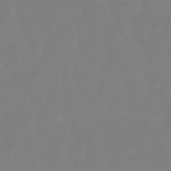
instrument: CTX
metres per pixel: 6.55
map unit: lHb
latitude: -49.4266
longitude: 79.8800
